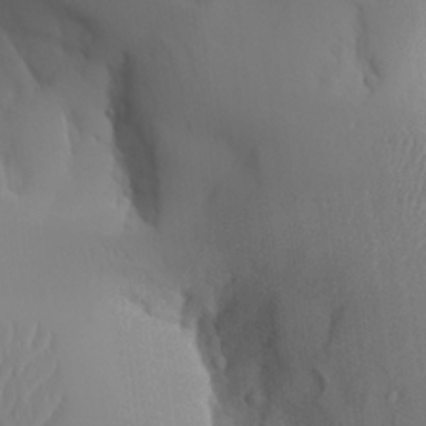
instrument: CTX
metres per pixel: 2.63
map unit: Aa
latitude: 27.3293
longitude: -132.9892
